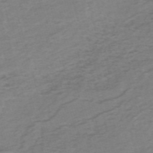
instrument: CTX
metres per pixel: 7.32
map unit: HNb
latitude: -54.6330
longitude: -43.1214
